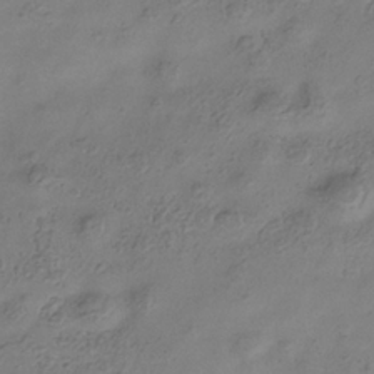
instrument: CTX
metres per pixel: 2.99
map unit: Hve
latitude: -34.5952
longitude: 88.6140
